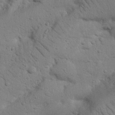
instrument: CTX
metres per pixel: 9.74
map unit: Nhu
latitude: 22.3656
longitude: -74.7813
